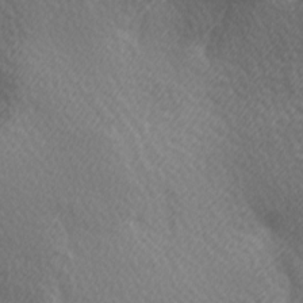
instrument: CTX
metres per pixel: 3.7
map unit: lAa
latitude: -6.1983
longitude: -122.0633
